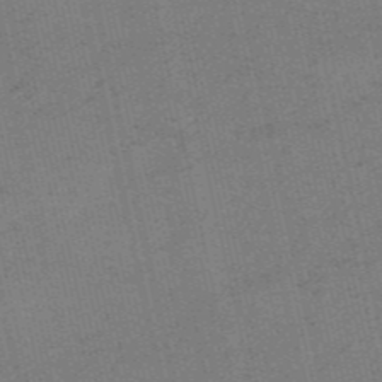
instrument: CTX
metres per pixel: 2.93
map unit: HNb
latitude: -55.4643
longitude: -42.2901
